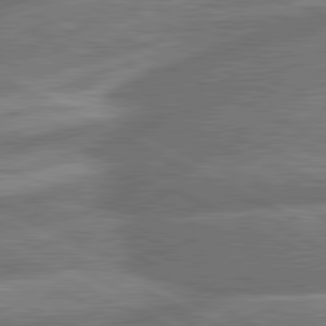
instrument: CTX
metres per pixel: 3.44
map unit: lApd
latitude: 81.0080
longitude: -167.3670
